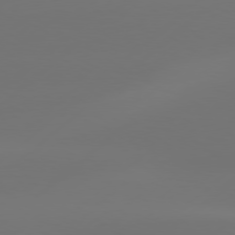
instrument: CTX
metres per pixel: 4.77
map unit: Hpe
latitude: 76.9513
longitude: -130.9325
